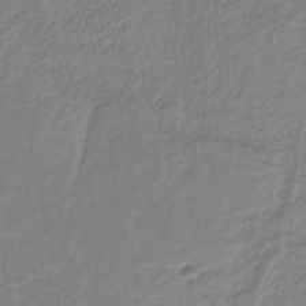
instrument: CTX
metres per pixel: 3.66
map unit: HNb
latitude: -36.4251
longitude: 58.3306
